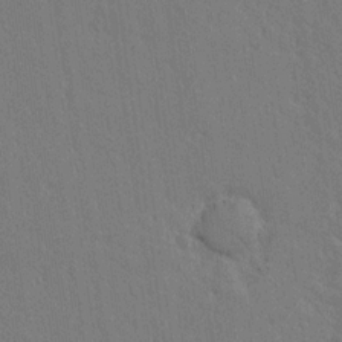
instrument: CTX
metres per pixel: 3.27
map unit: lAvf
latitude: 14.9892
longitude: -127.1592
